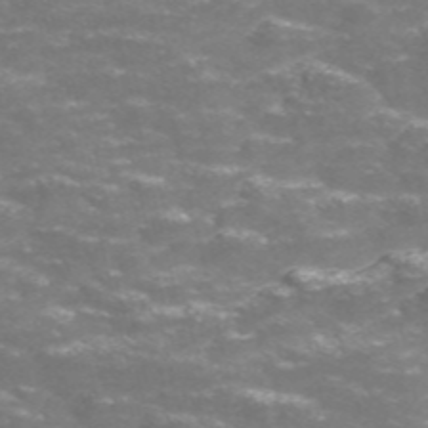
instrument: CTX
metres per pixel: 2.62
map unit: Nve
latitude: -56.7085
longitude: 52.7652
